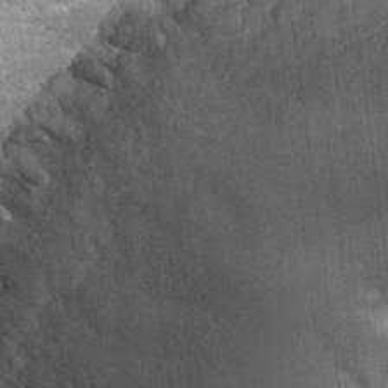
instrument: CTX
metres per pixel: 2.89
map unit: Hto
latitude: 24.5167
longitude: -47.9717
